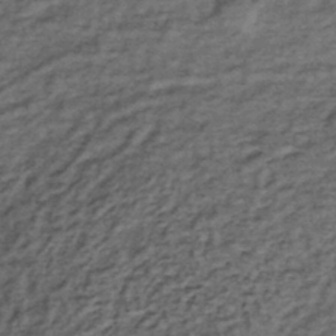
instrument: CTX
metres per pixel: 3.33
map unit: lHb
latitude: -38.3873
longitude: 66.1984
